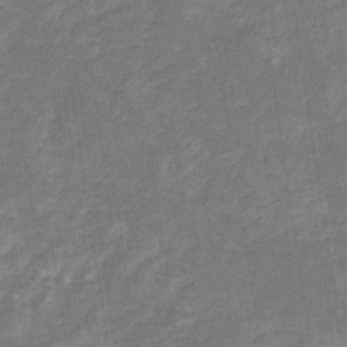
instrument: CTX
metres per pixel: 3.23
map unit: eHb
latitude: -33.0109
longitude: 72.9919
